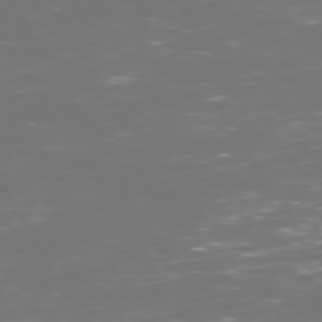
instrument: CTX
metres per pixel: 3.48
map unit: Hpe
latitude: 72.5735
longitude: -126.3656
